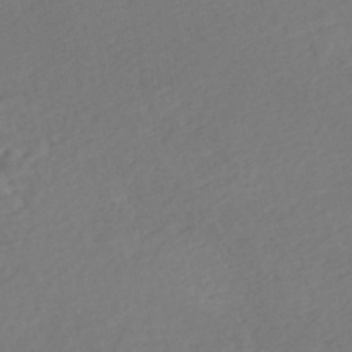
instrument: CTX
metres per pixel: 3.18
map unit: Nhe
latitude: -46.5762
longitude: -172.5167
